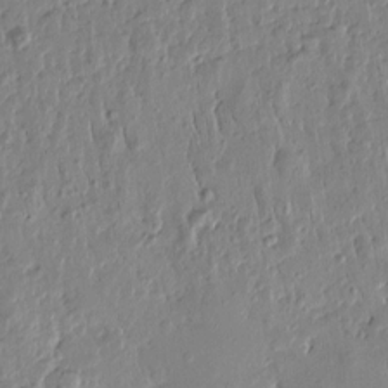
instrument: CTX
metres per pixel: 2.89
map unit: Htu
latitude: -0.5574
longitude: -178.4412
